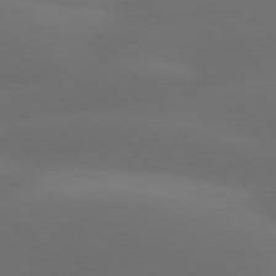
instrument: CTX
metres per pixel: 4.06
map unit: lApd
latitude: 78.1389
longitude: -53.1214
